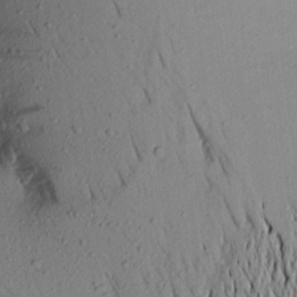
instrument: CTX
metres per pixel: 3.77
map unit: Aa
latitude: 18.9702
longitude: -148.6868
